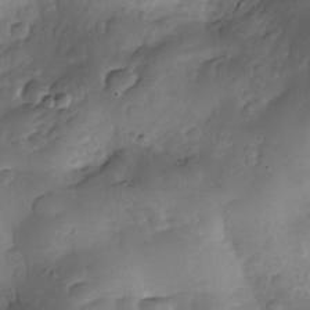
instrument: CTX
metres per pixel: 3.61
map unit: Nhe
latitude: -34.3873
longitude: -143.8206
